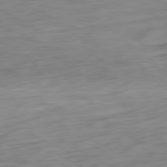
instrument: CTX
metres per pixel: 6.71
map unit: Ap
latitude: -80.6897
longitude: -61.3104
